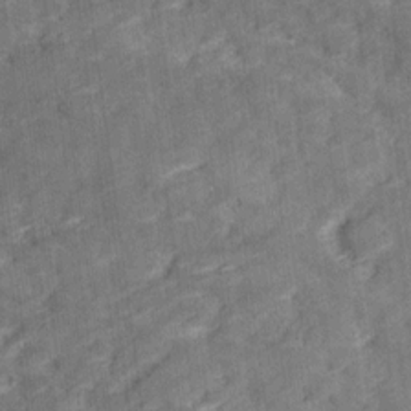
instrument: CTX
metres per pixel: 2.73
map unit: Ave
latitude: 18.5545
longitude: -135.4993
